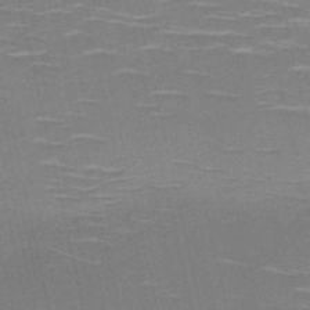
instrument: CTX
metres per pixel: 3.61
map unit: HNb
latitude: -50.6896
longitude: -45.5749
